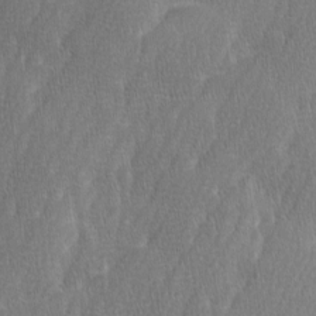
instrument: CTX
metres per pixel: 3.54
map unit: Ave
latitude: 9.7072
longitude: -105.8206
